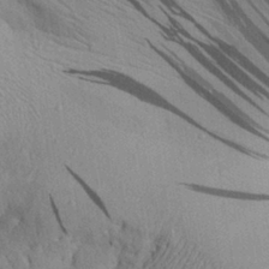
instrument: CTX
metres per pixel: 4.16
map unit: Aa
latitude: 28.9702
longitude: -136.3656
